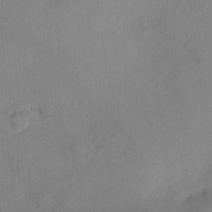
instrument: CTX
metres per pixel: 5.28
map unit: HNhu
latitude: 6.3845
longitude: -3.3481
